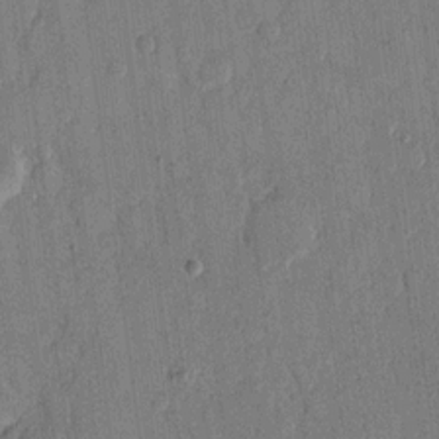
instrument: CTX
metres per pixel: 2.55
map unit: eHh
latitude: 13.8206
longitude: -68.6491
